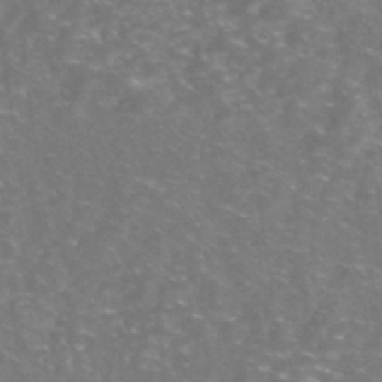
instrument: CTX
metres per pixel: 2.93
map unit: Nhe
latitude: -45.6722
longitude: 152.7463
